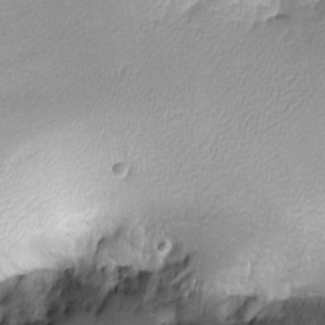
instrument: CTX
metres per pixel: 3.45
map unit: lHvf
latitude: -12.8030
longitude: -101.2915
